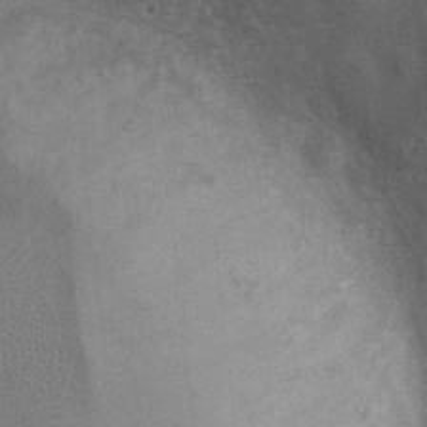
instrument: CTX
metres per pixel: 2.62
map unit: Nhu
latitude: 6.9325
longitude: -22.7624
